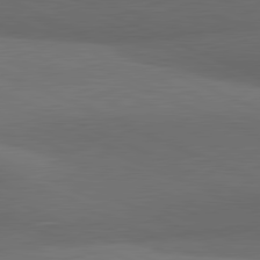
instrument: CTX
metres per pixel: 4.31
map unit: lApd
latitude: 81.4615
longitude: 138.4251
